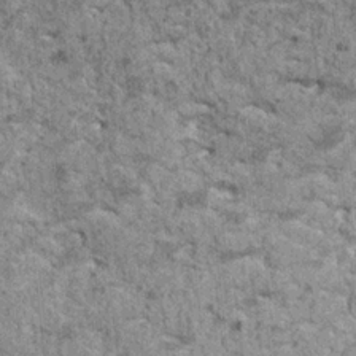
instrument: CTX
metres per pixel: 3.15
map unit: HNhu
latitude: 2.9513
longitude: 4.8030
